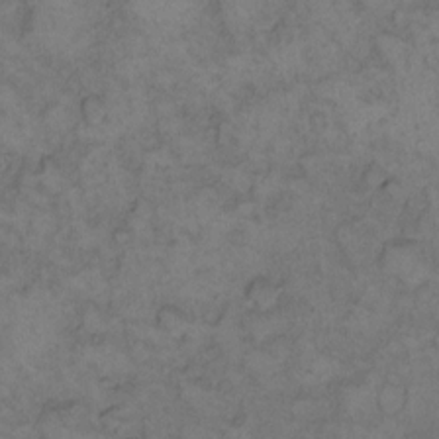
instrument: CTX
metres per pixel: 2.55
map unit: eHh
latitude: 12.2145
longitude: -63.6694
